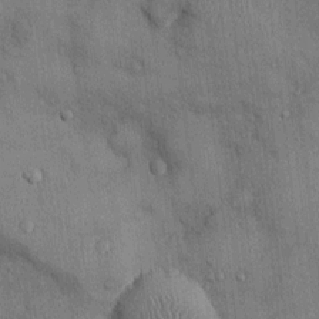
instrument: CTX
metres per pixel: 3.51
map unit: Ht
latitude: -2.9730
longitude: -14.0255
